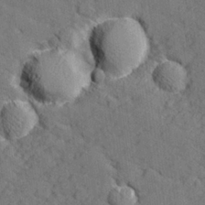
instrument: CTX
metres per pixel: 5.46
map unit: lHvf
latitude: 26.2712
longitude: 142.9352
